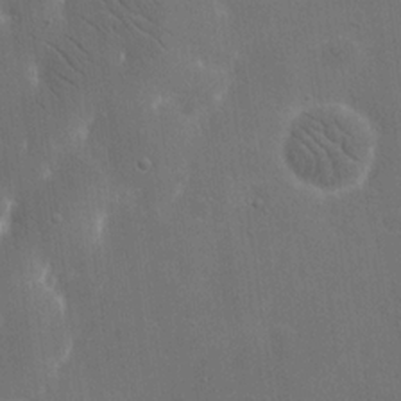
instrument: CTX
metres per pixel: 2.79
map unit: eHh
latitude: 19.5371
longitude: -67.5371
